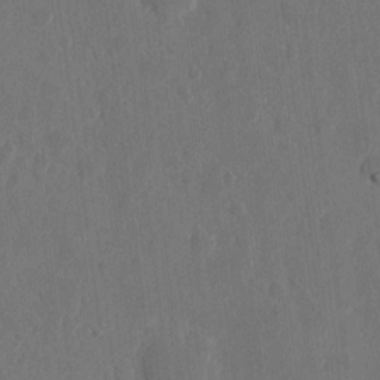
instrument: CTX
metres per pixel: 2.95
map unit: eHh
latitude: 6.9325
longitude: -72.9892
